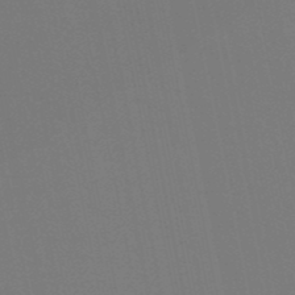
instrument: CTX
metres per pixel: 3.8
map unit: eHb
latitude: -50.2550
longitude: 75.2754
